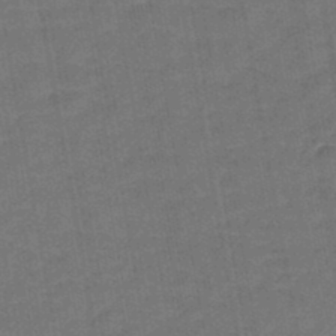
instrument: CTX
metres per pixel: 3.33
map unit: lHb
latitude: -43.3131
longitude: 63.0675
